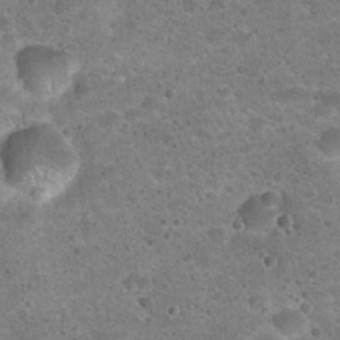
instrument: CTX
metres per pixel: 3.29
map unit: Hto
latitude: 22.2900
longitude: -49.6127
